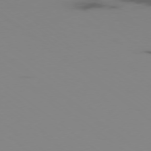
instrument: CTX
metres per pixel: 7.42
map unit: Ap
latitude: -77.8800
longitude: -66.3278
